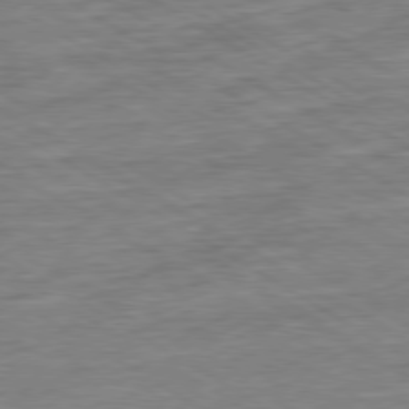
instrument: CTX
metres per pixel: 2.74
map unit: Ap
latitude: -79.9745
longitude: -73.8773
